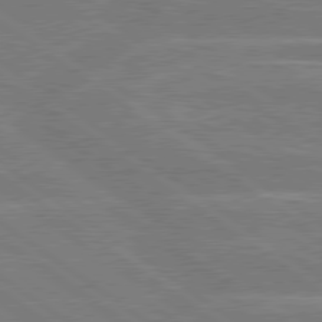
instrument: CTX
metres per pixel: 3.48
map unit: Hpe
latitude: 79.0081
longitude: -130.2523
